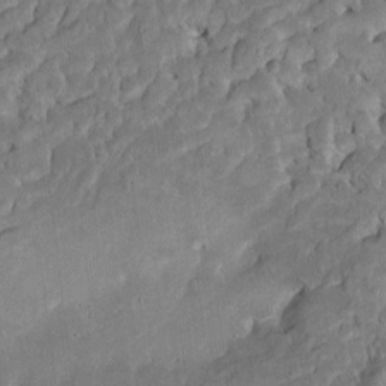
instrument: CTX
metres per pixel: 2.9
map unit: Htu
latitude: -7.3509
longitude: 145.4832
